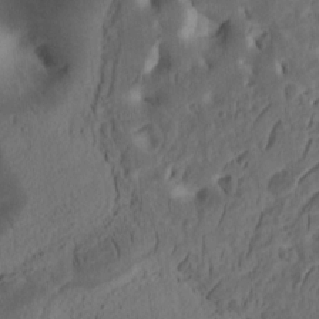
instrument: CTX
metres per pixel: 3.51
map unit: Ht
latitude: 10.3090
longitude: -74.7057
